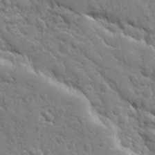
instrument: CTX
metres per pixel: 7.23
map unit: Ave
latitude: 10.4790
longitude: -103.4615
